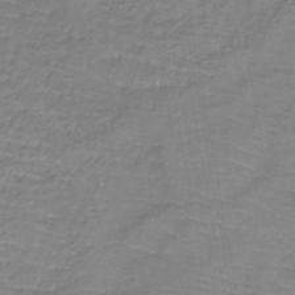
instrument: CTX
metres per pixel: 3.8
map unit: lHb
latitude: -38.3118
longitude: 72.1039
